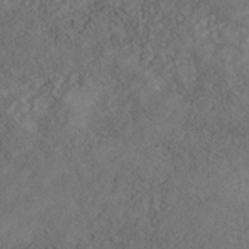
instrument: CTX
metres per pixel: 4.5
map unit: Nhe
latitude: -40.8219
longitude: -111.1592
